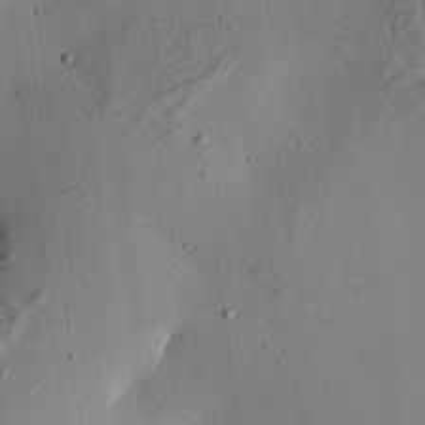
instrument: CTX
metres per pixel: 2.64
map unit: Aa
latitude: 26.5924
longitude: -130.3468
